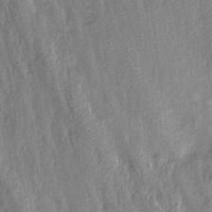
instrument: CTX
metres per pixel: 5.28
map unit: Aa
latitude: 17.4237
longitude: -146.3657
